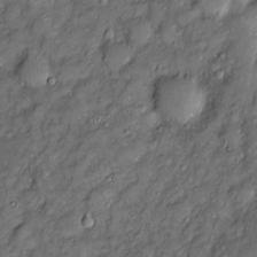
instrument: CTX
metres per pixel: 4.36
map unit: Htu
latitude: -7.1431
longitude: 159.5777
